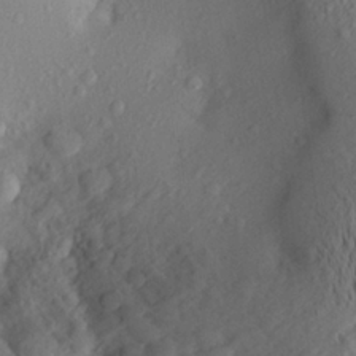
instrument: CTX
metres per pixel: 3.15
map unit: Aa
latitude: 21.3671
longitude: -145.0269
